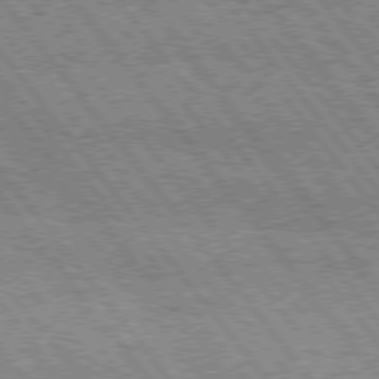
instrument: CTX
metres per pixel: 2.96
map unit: Hpe
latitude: 75.8205
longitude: -149.4049
